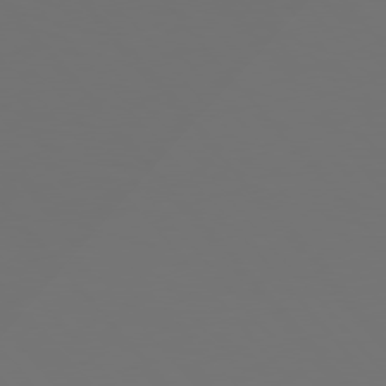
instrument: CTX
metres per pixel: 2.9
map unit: Hpe
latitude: 77.0269
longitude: -165.8583
